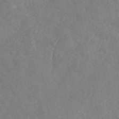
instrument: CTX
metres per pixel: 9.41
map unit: eAb
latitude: 49.3671
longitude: 119.0298
